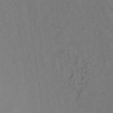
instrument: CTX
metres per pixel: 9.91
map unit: lHb
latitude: -34.5196
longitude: 66.8408
